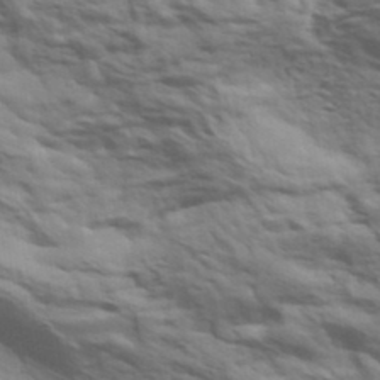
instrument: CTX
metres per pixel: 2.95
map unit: eHh
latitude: 36.9892
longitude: -80.9325
